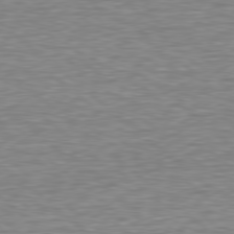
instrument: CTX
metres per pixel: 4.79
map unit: Hpe
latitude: 78.5735
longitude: -123.2348
